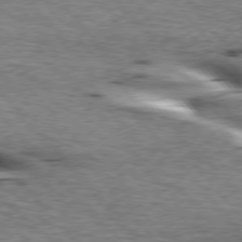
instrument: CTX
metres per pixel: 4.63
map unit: lApd
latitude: 76.0255
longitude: -60.8380
